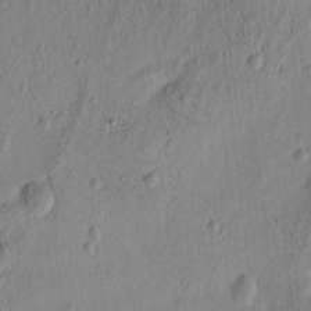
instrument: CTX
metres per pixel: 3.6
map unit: Htu
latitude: -4.0850
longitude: 172.1417
